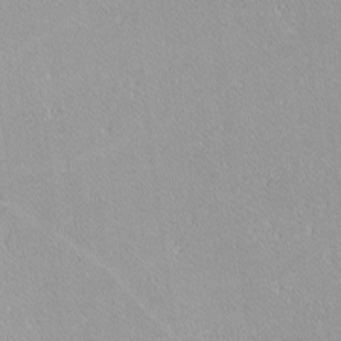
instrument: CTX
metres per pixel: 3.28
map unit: lHvf
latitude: -12.4062
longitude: -104.7436
